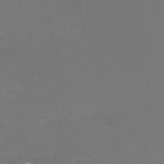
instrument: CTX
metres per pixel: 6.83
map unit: Nve
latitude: -59.8989
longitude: 60.2739
